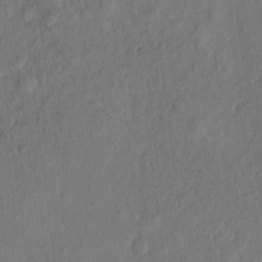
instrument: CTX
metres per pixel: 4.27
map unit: eHh
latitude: 5.0458
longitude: -73.2915
